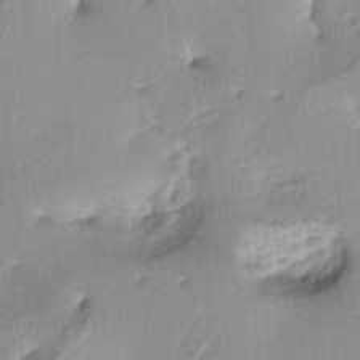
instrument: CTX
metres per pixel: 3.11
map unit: lAa
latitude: -4.7652
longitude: -124.9325
